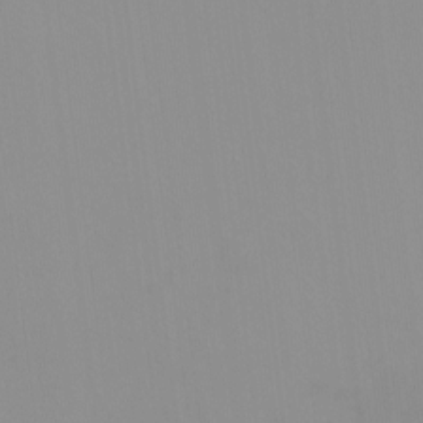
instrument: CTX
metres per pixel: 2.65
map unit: HNhu
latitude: -1.3321
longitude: -6.1200
